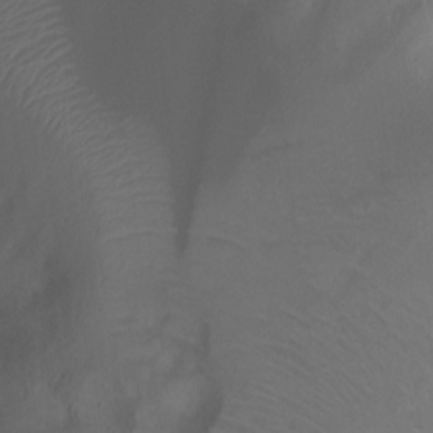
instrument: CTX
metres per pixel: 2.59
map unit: Ht
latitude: -0.2929
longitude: -45.8016
